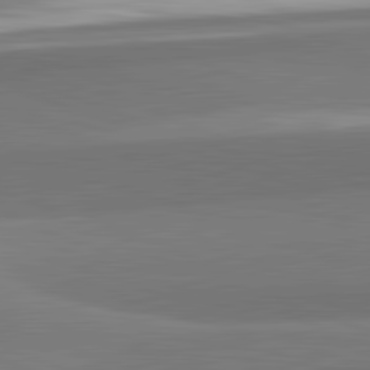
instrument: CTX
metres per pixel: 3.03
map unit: lApd
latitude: 82.3845
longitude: 152.8597
